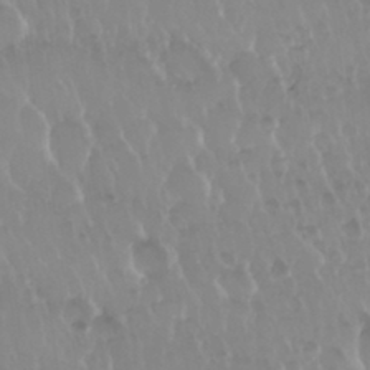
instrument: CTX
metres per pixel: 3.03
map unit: Nhu
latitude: 29.6883
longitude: -56.6490
